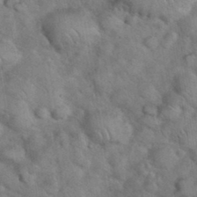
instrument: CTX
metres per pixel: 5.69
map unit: eHh
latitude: 37.1214
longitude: -64.4412
